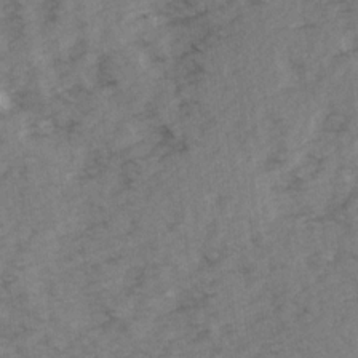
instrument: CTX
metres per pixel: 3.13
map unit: Ave
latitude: 15.0459
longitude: -103.3104
